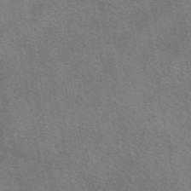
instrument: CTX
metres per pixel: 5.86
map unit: eAb
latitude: 51.0647
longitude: 115.3132
